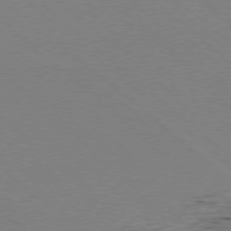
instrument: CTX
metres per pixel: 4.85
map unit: Ap
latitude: -78.4440
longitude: -90.1200
